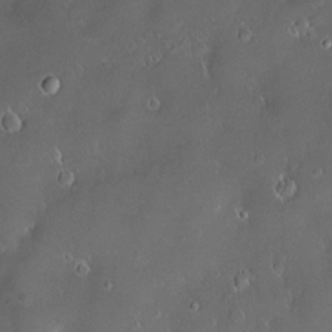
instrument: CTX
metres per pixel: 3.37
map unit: Hve
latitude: -11.5588
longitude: 174.7463
